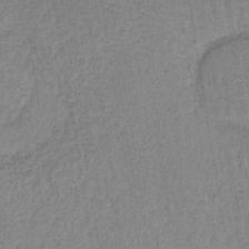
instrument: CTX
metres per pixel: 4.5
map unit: lHb
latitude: -40.0094
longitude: 60.4251
